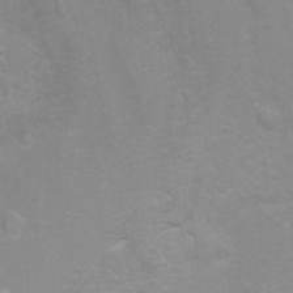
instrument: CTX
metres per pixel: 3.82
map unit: Ht
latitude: -6.7841
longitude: -33.0458
